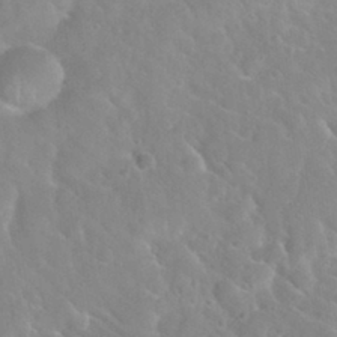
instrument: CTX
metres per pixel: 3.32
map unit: Nhu
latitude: 30.2712
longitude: -51.4237
